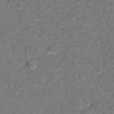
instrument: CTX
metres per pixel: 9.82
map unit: Hto
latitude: 12.3656
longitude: -37.4805
